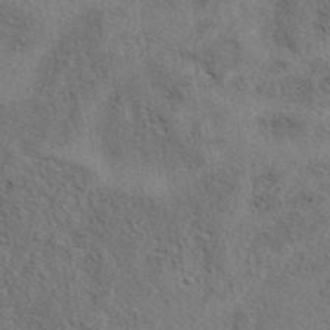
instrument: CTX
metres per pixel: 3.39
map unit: eAb
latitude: 39.0647
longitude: 112.2929
